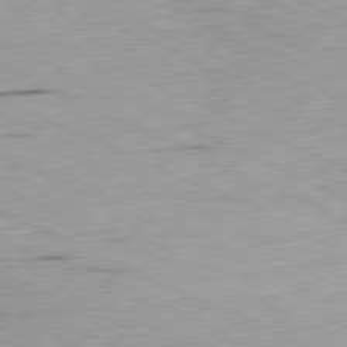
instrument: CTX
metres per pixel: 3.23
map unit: Ap
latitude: -81.3888
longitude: -71.8961
